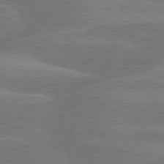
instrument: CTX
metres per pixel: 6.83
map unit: lApd
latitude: 79.9528
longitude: -132.8758
